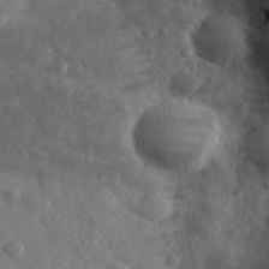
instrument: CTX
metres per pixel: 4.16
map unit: eHh
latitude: 30.9703
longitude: -71.0836
